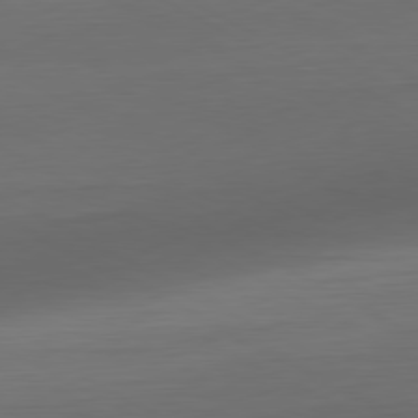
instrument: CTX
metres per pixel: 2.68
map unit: Hpe
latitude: -80.6519
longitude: 18.8219
